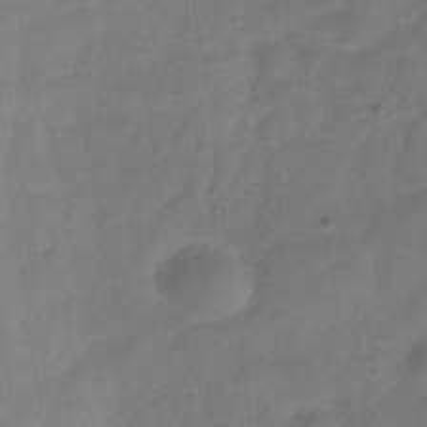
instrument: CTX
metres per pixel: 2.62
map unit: Hve
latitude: -32.1039
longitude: 92.8219
